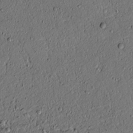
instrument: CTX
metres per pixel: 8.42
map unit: lAvf
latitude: 4.2145
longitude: 167.9745
